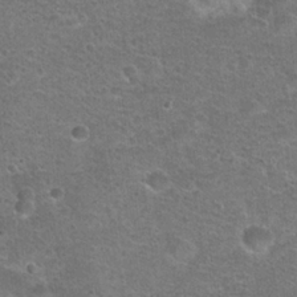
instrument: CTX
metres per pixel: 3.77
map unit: Hto
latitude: 23.1403
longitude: -49.5938
